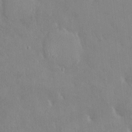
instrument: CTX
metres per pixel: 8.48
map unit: HNhu
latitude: 6.1578
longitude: 0.8786
